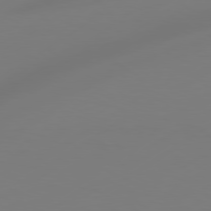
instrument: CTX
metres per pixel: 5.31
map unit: Hpe
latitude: 78.8758
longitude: -128.4790
